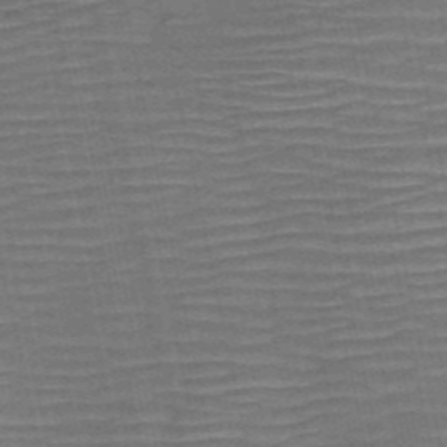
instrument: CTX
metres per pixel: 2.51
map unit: HNb
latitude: -51.6155
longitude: -47.2726
